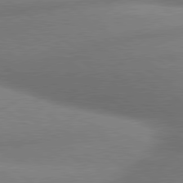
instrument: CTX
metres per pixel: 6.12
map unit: lApd
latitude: 79.9150
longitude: -167.1970
